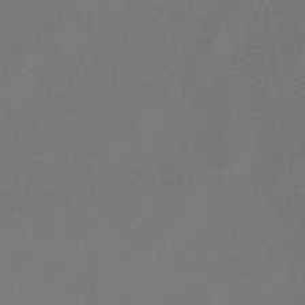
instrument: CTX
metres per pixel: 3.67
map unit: lHb
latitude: -48.4440
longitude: 68.7085
